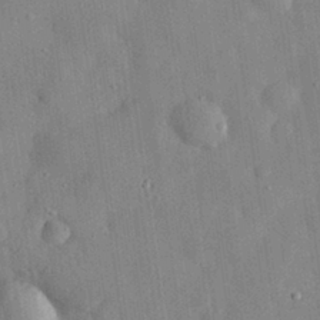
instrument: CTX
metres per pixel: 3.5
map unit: eHh
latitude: 29.1214
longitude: -74.1767
